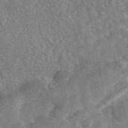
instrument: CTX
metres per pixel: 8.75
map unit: eAb
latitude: 45.1403
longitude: 107.2754
